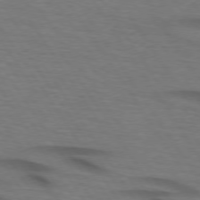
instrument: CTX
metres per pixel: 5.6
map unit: lApd
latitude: 74.3656
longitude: -74.2900
